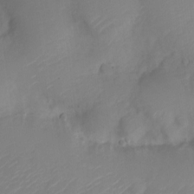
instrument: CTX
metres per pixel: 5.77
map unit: Nve
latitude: -21.5399
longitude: 106.3496
